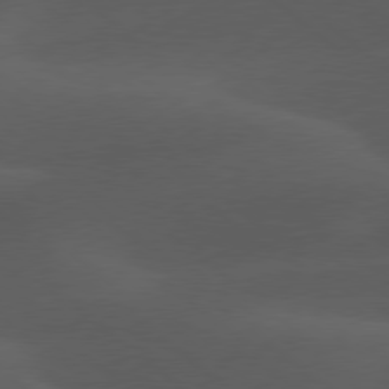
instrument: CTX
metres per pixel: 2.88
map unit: lApd
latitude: 78.1200
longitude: -55.5749
